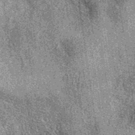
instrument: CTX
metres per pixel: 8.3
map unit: eAb
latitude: 37.6694
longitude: 107.6155
